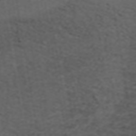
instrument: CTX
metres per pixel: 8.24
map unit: ANa
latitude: 39.1592
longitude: 24.5574
